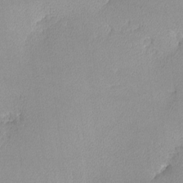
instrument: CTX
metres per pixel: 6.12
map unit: lHvf
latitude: -13.0675
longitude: -102.5357
